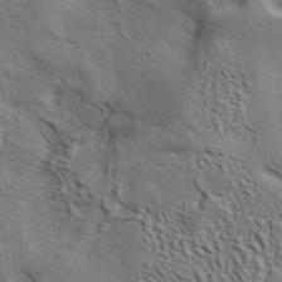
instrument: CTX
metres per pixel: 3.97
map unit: ANa
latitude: 39.7827
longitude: 29.8045
